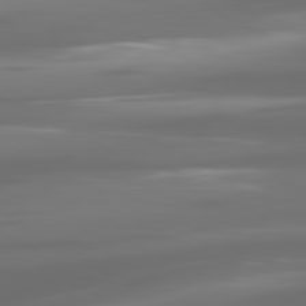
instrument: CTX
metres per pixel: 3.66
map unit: lApd
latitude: 80.7813
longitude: -138.5735
